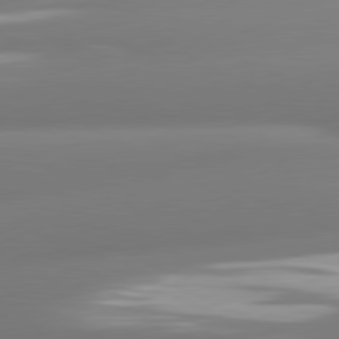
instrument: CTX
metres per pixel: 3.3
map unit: lApd
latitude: 80.9514
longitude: -161.1403
